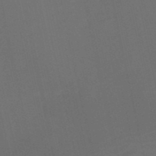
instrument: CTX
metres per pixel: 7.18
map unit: HNb
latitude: -52.1605
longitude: -48.1956
